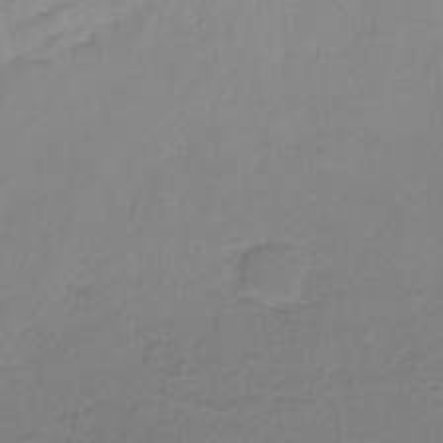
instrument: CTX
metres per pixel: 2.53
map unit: lHb
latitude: -36.4062
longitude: 72.5196
